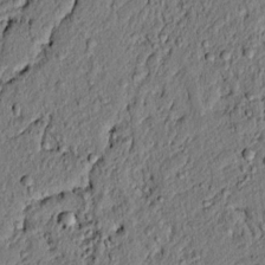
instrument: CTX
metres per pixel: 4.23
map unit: lAvf
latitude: 6.8002
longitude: 166.5952
